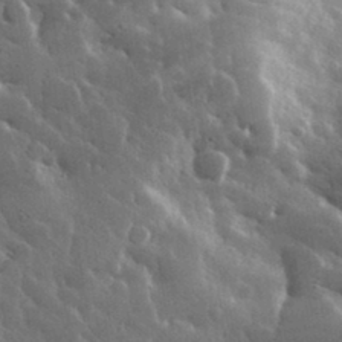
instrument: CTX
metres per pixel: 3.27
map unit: lHvf
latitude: 33.9339
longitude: -86.5923
